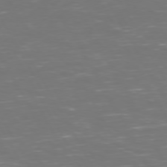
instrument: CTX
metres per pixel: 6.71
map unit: Hpe
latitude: 72.2712
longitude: -125.9906
